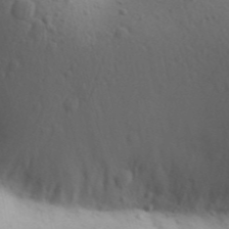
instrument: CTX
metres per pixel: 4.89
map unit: Aa
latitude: 30.5735
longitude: -146.6680
